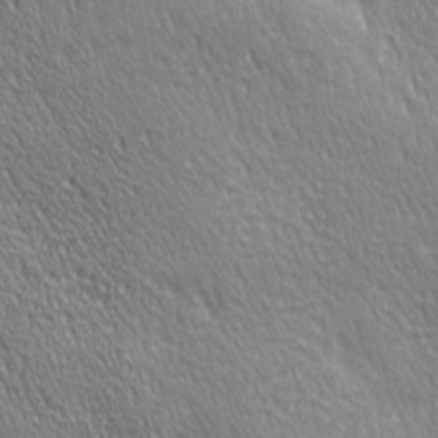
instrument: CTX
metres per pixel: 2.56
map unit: Ave
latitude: 21.4049
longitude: -135.7449
